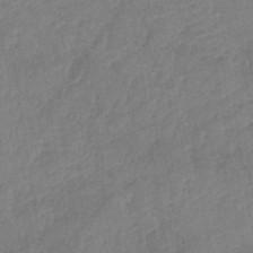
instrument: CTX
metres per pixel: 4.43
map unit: lHb
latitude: -33.9556
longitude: 72.0283
